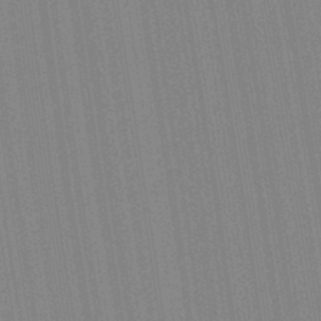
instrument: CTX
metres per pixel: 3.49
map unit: Aa
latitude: 28.5923
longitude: -147.4049
